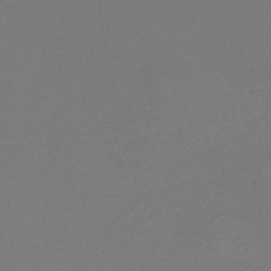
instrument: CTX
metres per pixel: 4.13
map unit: HNb
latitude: -44.4629
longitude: -42.1767
